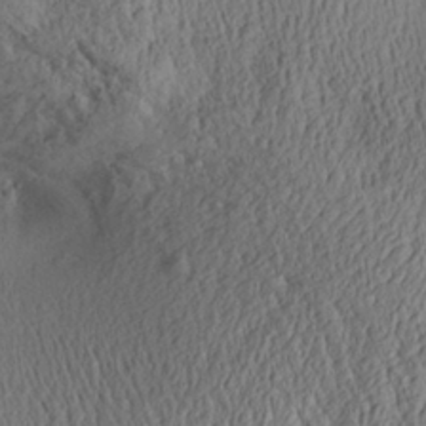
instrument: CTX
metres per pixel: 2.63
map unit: Aa
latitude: 29.3293
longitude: -135.4993
